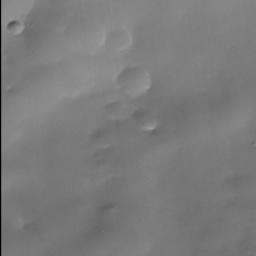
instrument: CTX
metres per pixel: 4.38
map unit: Nhe
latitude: -35.9367
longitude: -89.9906
